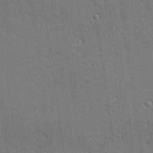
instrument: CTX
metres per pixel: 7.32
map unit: Hve
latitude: 26.8002
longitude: -90.7435
